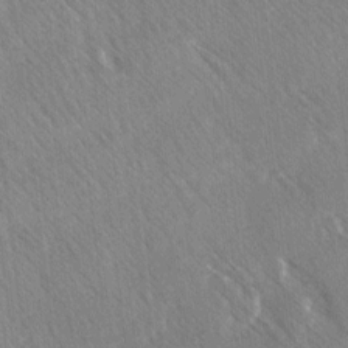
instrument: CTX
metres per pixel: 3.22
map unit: Ave
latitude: 8.2334
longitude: -104.8002
